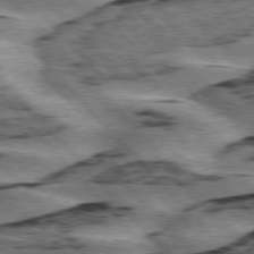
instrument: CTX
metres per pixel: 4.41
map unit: lApd
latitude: 76.1766
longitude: -78.0822
